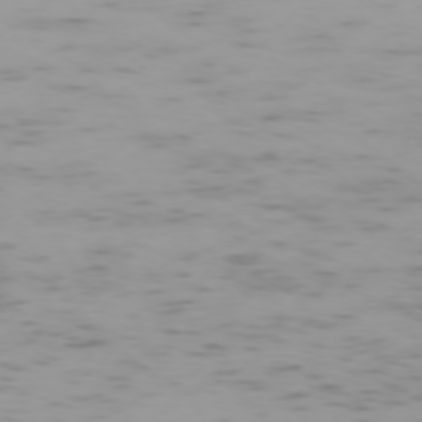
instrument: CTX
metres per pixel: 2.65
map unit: Ap
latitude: -74.3118
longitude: -80.5735
